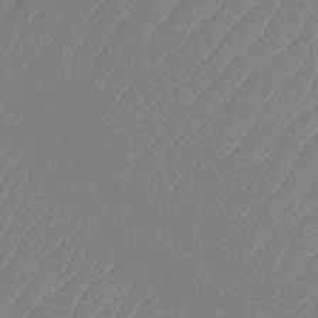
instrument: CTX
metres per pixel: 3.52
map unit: Ht
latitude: -14.3118
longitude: -49.9339
